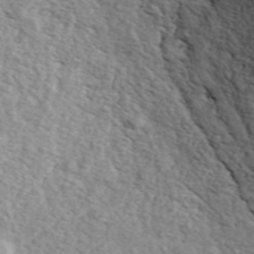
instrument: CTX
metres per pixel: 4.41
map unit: ANa
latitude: 44.4034
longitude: 47.5399
